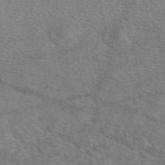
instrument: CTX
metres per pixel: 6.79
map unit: eAb
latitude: 49.2915
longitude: 113.7856
